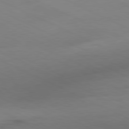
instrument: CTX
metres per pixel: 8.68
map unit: Ap
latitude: -81.2943
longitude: -94.4412
